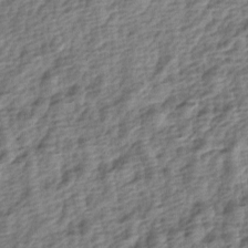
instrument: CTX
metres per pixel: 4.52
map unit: lAa
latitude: -4.6329
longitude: -122.6113
